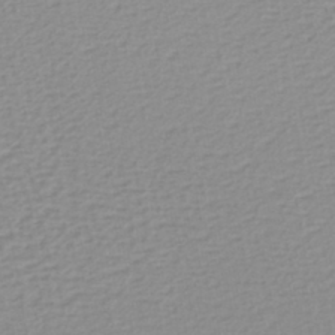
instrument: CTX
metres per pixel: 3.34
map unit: lHb
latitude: -40.1228
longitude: 64.9731
